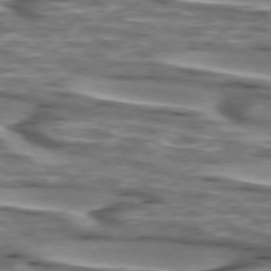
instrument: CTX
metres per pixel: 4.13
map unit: lApd
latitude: 74.3656
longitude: -56.8002
